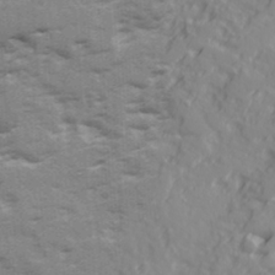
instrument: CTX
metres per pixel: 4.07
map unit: Ave
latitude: 17.9528
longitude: -129.4615
